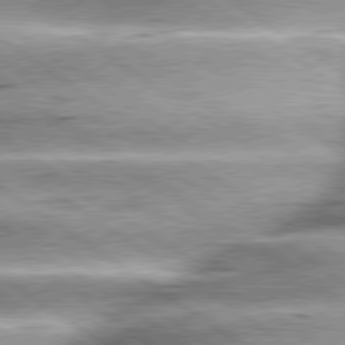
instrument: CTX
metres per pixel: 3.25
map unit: lApd
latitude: 79.7639
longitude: -141.4615
